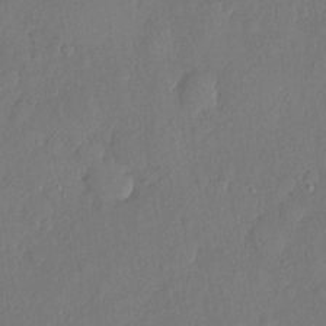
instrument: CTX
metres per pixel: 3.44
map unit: eHh
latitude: 5.1970
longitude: -74.8380
